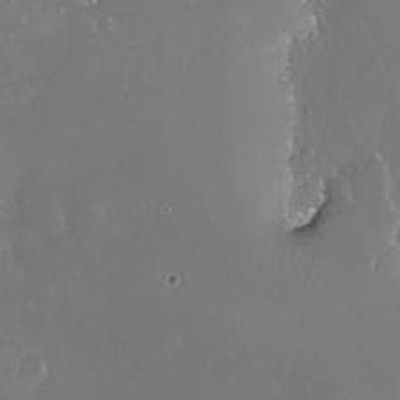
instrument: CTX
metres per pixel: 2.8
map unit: Nve
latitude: -18.1039
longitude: -59.9339
